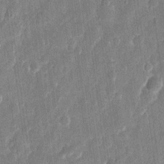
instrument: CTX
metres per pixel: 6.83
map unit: eHh
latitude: 11.1970
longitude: -70.7624
